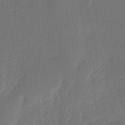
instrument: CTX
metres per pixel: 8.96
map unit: eHh
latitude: -40.2361
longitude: -25.9906
